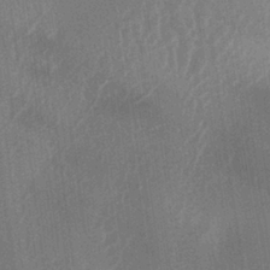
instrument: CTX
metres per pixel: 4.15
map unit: lAa
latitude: -5.8233
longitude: -129.0080
